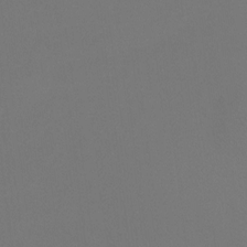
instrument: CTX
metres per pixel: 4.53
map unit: Htu
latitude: -13.4077
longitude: -48.4223
